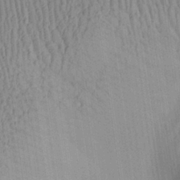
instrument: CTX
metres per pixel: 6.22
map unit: Aa
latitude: 28.1200
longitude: -139.6694
